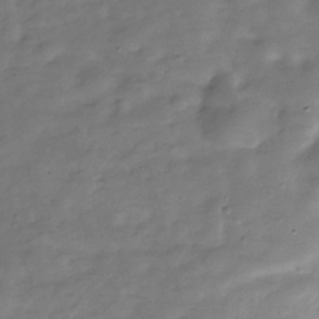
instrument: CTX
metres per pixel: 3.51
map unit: Hve
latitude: -30.9730
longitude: 91.5588
